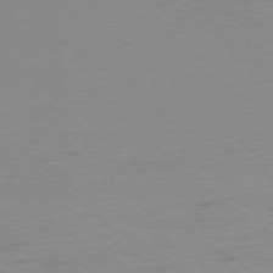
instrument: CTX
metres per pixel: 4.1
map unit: Ap
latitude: -78.9541
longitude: -94.4223
